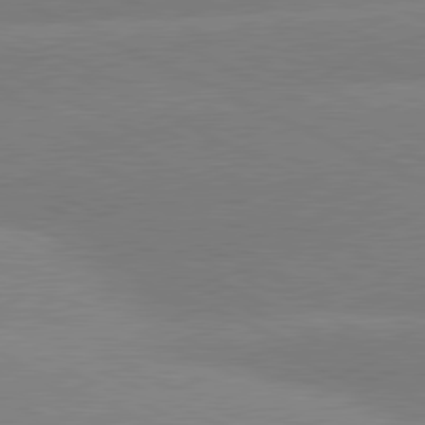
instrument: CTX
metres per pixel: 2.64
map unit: lApd
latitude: 80.9136
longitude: -155.5938
